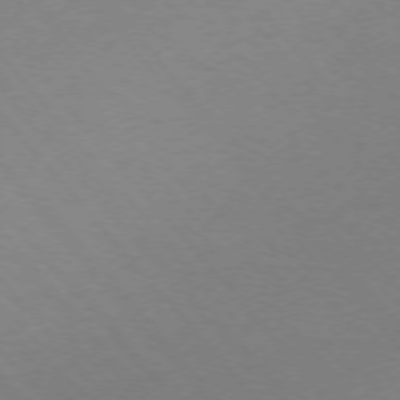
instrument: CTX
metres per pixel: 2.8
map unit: Ap
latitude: -75.7100
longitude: -63.7828
